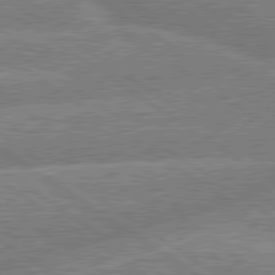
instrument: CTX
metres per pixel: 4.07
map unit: lApd
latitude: 79.6505
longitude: -157.5182
